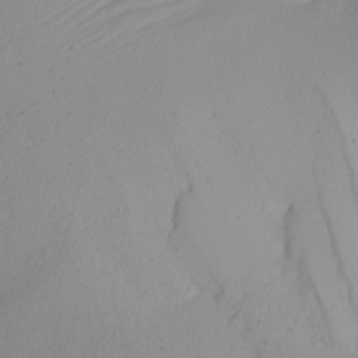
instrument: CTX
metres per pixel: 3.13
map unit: Nhu
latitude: -5.0675
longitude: -95.0270
